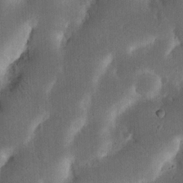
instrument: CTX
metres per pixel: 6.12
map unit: Nhu
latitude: 18.9702
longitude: -74.6113
